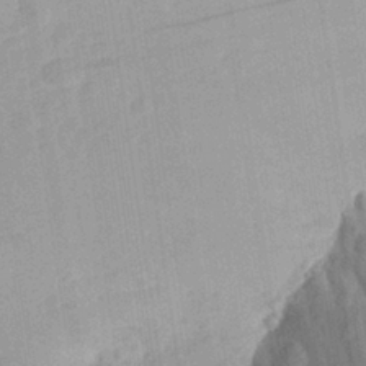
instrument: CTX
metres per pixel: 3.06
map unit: Aa
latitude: 27.1970
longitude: -145.5371
